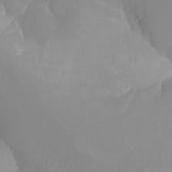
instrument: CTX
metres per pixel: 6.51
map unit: Aa
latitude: -13.4643
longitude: -59.5938
